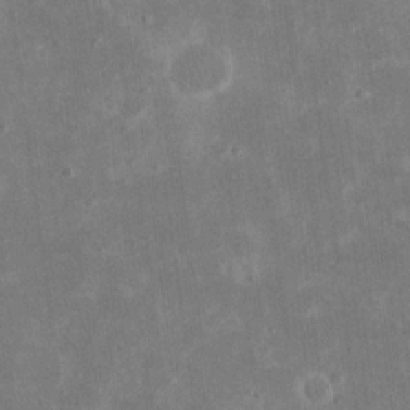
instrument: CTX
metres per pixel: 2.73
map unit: eHh
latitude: 19.0836
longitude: -71.2915
